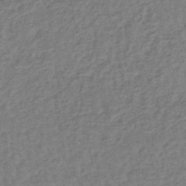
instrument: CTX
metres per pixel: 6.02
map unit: lHb
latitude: -38.6708
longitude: 63.4265
